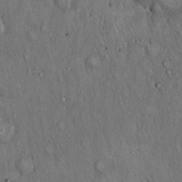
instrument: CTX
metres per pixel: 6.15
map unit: Hto
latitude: 15.9906
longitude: -60.3845
